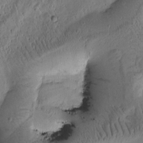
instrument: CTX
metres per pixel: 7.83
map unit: Htu
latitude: -1.9556
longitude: 171.1242
